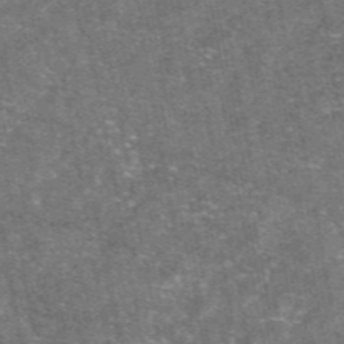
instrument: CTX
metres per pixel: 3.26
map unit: eAb
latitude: 47.3293
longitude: 120.9163
